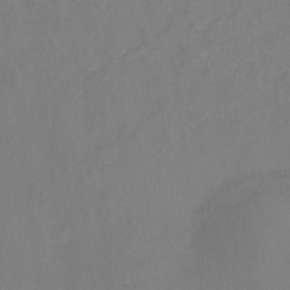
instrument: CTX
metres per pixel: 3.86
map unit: Nhu
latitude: -17.1998
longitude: -47.9339
